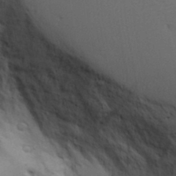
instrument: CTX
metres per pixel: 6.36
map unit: Aa
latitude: 19.3481
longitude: -126.1578
